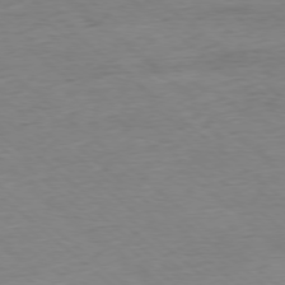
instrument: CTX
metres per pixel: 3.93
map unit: Ap
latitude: -78.1228
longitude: -97.1403
